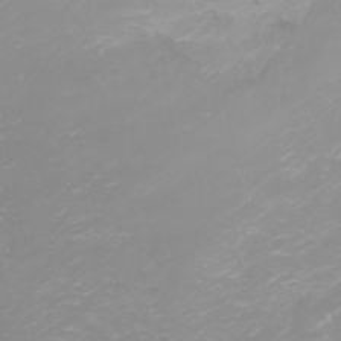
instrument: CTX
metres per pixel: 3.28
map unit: Htu
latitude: -0.4062
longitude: -76.9891
